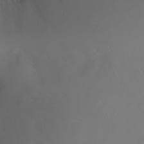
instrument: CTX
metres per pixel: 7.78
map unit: Nhu
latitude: -6.0472
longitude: -91.3293
